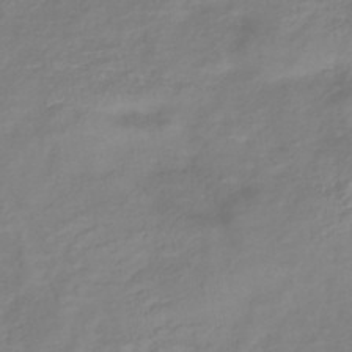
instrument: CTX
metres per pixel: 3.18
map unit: lHb
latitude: -40.9164
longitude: 76.6141
